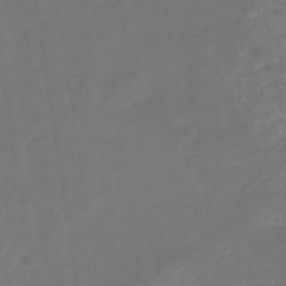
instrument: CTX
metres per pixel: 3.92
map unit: eHb
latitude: -33.2376
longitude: 73.1998
